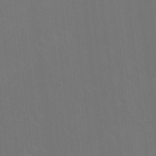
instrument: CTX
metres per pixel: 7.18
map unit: Ht
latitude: -8.1039
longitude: -39.0458
